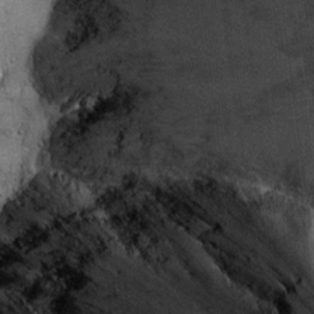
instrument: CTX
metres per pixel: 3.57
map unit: Hto
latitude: 11.9528
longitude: -36.0255
